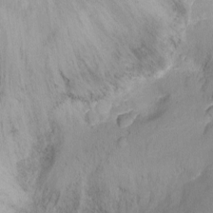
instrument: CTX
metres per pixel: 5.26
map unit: Nhu
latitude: -12.1039
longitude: -38.2900
